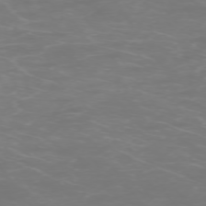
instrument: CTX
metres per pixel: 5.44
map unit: Ap
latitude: -74.6897
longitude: -75.5938
